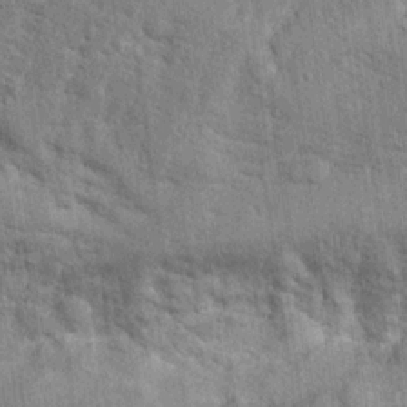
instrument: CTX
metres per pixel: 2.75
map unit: Hto
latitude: 14.3468
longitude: -34.2900
